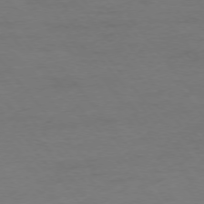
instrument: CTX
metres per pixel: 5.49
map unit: Ap
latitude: -76.1984
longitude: -88.9325
